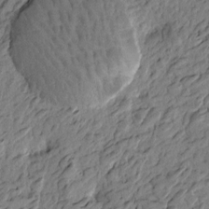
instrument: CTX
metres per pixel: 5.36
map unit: Htu
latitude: -3.3887
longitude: 179.7855
